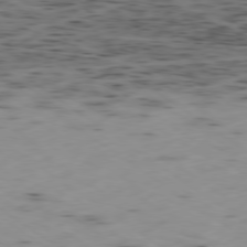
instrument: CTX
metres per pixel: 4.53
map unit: Ap
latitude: -79.2187
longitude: -72.6680
